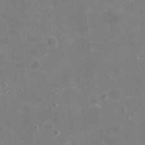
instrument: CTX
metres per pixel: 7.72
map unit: eHh
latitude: 20.1011
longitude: -66.1766
